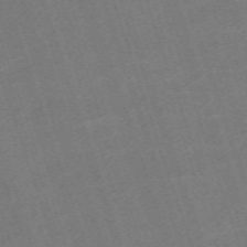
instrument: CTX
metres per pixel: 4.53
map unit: eHh
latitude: -63.7666
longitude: 50.1984
